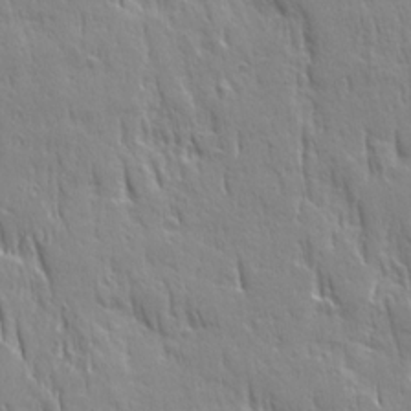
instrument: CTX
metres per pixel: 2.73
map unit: Ave
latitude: 22.4979
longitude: -135.2537
